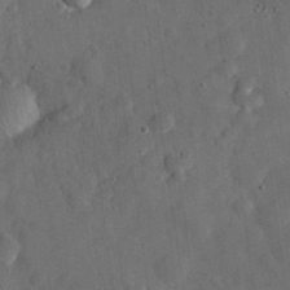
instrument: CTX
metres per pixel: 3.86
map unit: eHh
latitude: 30.4601
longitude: -71.8394
